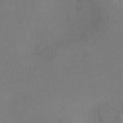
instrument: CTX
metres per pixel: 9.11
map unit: eHh
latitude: -42.0849
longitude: 120.6329
